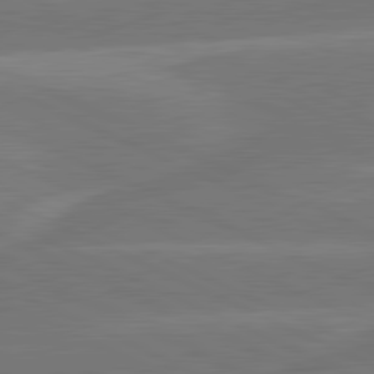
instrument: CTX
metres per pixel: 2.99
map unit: lApd
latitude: 81.5182
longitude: -135.1592
